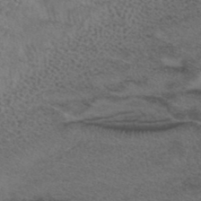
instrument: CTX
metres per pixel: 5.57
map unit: ANa
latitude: 40.3467
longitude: 28.9920
